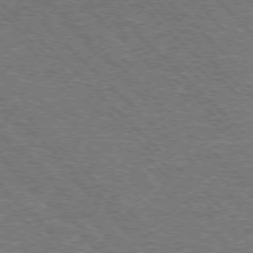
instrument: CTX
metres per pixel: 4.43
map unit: Hpe
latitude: -77.0675
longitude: -11.5371
